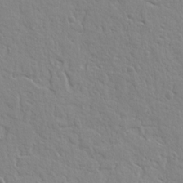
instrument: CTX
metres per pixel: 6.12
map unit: Ht
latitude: 8.7057
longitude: -77.2726
